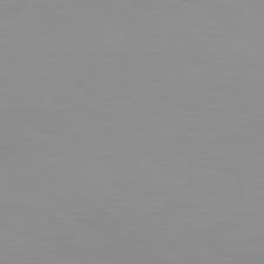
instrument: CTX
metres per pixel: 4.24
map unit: lApd
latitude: 79.4805
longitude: -124.0822
